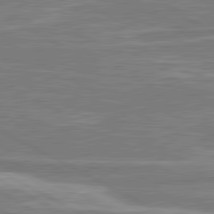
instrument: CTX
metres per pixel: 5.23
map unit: lApd
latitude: 81.0458
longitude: -173.2348
